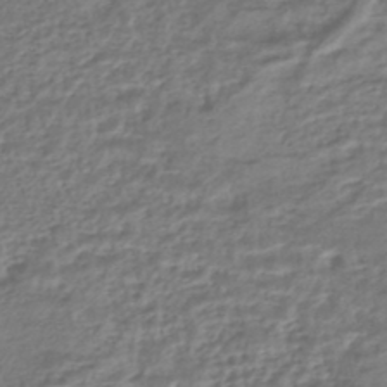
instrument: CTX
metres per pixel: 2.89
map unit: HNhu
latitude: -45.2376
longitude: 97.3321
